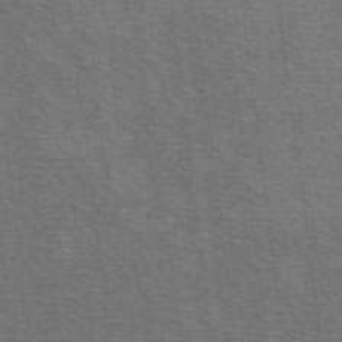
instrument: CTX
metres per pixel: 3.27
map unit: eAb
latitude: 50.8569
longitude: 113.2943
